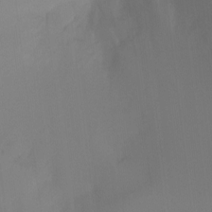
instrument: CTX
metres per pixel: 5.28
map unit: Ht
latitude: -8.4629
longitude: -31.0648
